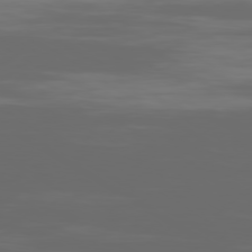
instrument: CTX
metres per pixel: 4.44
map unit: Ap
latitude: -80.1606
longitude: -94.0822
